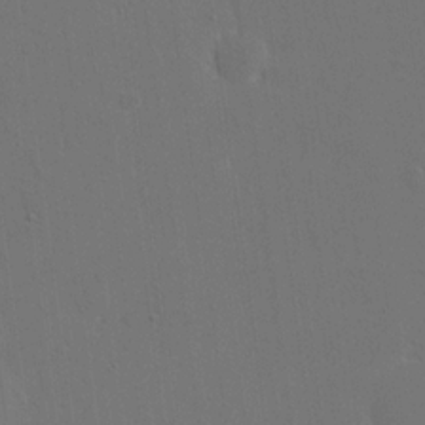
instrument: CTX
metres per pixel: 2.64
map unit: eHh
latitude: 18.8191
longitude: -67.3481
